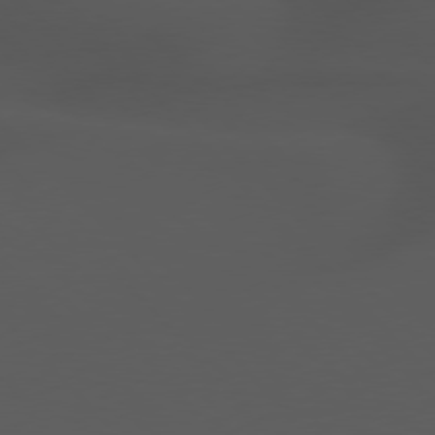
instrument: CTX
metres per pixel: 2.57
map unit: Hpe
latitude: 77.1025
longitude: -166.8380
